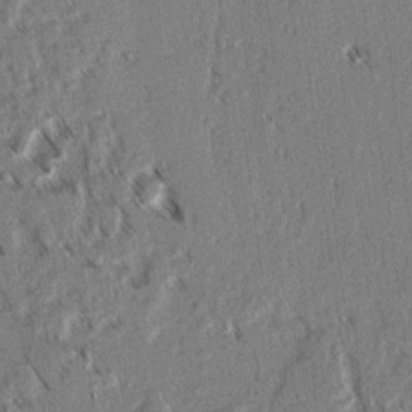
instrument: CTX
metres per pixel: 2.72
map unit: lAvf
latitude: 3.0647
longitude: -105.5749
